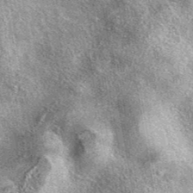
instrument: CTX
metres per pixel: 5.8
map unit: eAb
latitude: 39.9150
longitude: 105.8989
